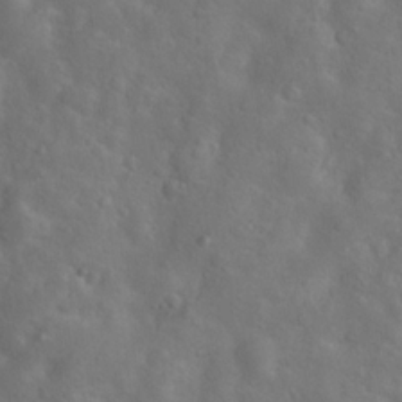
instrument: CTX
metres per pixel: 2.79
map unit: Hto
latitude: 18.3089
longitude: -53.8017
